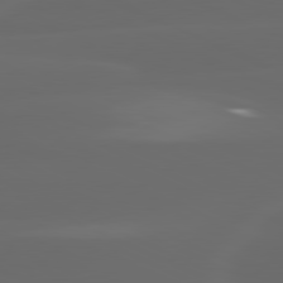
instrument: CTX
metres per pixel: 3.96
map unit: lApd
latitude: 80.1956
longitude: -117.8583
